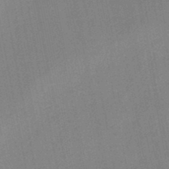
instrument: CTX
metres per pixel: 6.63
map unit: HNb
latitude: -48.0283
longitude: -40.0444
